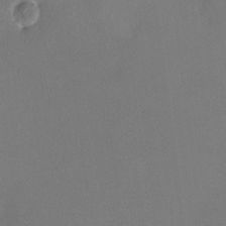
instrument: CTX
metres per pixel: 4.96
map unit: HNhu
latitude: 6.5357
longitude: 7.8611
